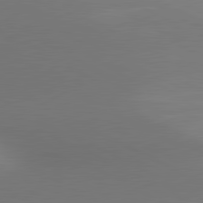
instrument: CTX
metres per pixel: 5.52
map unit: lApd
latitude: 80.9136
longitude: 132.6897
